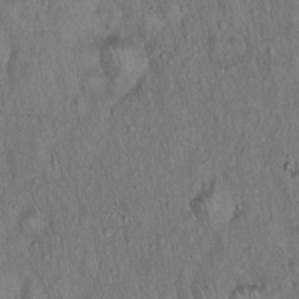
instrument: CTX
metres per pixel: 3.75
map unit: Hto
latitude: 15.9339
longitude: -58.8569
